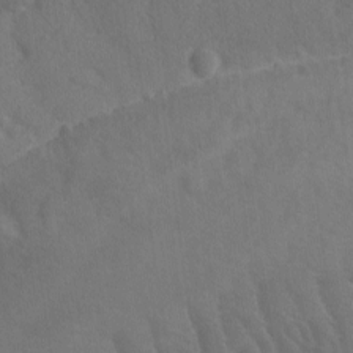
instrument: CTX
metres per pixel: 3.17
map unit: Ave
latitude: -8.3117
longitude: -120.8758
